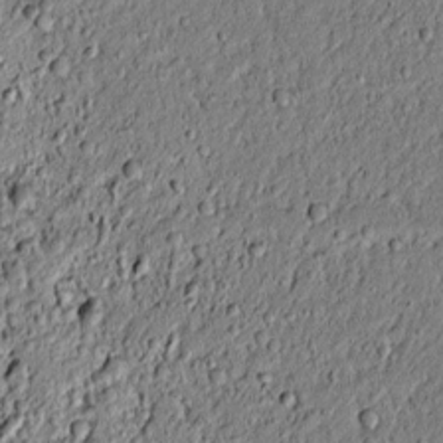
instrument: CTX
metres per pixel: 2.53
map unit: lAvf
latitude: 5.4237
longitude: 167.3510
